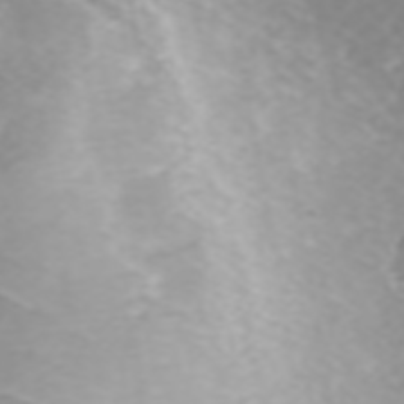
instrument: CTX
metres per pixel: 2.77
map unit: ANa
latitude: 46.0255
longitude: 22.0472
